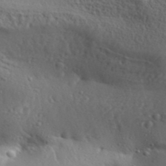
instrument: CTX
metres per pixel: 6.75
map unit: Aa
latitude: 31.2726
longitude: -134.9513
